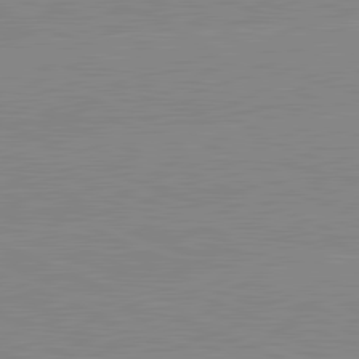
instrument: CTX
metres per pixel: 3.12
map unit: lApd
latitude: 81.6127
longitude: -157.4048
